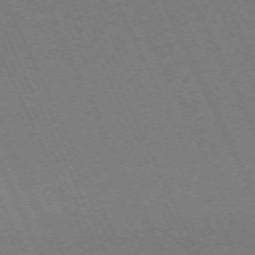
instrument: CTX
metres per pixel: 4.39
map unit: Hpe
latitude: -71.6533
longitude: 12.5763
